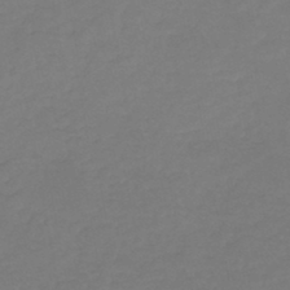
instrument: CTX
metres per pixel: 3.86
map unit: HNb
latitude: -46.6140
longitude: -35.5182
